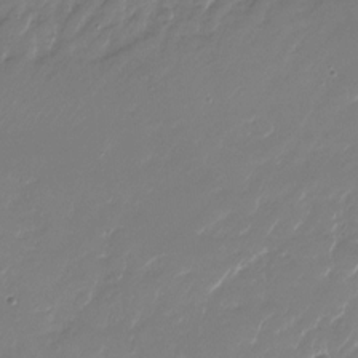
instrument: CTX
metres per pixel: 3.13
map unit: Nhu
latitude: -28.6141
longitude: -66.0444
